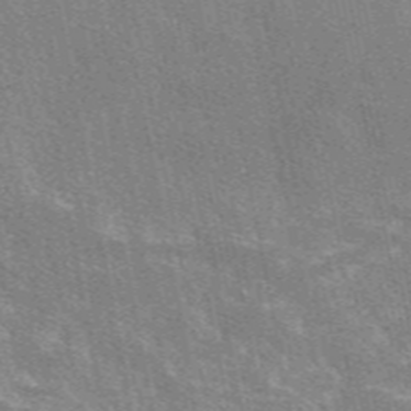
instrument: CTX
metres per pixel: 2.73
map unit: eAb
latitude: 49.0836
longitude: 114.5951
